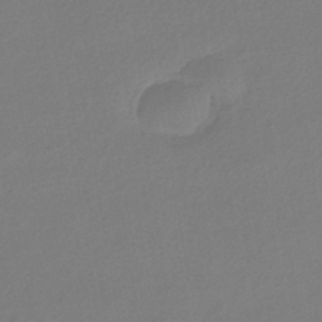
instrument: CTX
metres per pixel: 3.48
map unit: HNhu
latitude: -43.1998
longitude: 89.7099
